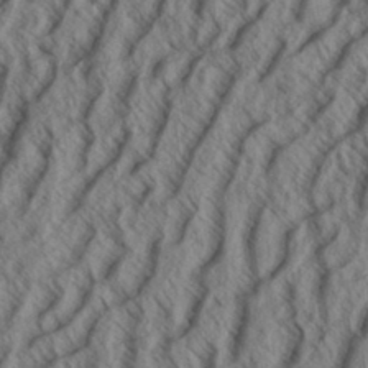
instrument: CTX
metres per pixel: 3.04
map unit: Aa
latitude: 33.9906
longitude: -139.4237
